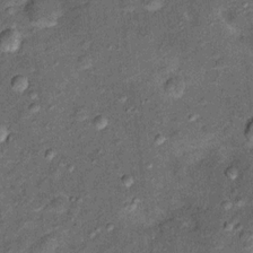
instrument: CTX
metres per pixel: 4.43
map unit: Ht
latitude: 11.0081
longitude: -39.2348
